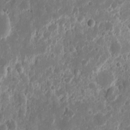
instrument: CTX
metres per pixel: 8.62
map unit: eHh
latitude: 11.4238
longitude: -72.1200
